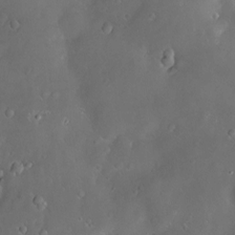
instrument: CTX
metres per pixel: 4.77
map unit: Hve
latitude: -10.7841
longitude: 174.9541
